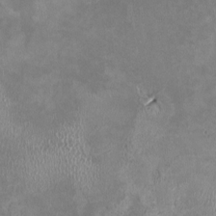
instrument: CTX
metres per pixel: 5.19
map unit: HNhu
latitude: -0.6708
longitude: -4.2333
